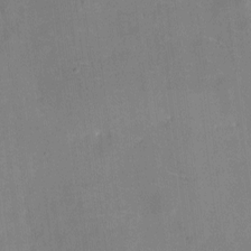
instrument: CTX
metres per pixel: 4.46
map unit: eHh
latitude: 4.8380
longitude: -68.2712
